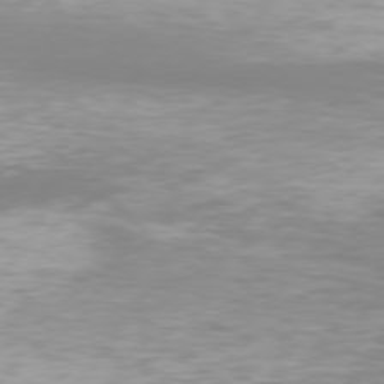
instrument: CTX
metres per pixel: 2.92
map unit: Hpe
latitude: 77.3103
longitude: -131.0081
